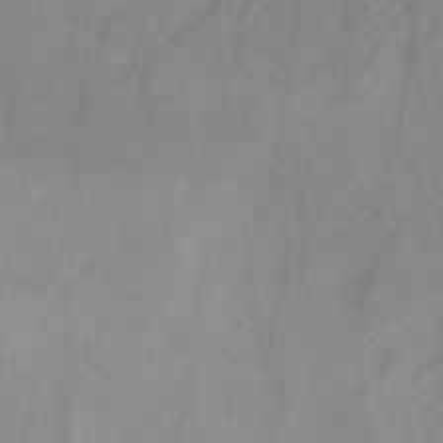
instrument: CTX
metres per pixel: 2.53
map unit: HNb
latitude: -31.4454
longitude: 63.4454
